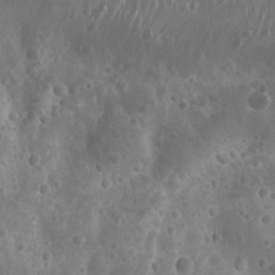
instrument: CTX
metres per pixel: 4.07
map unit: Nhu
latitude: 6.9514
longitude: -20.8569
